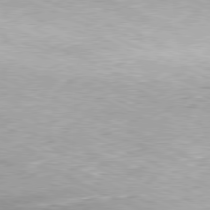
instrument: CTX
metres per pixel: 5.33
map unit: Hpe
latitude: -81.4266
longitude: 12.0472
